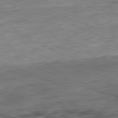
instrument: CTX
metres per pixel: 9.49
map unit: Ap
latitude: -81.8234
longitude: -71.4804
